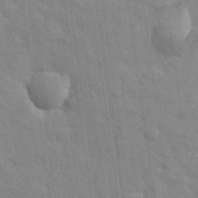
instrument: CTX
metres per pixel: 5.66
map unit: eHh
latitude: 29.0836
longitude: -74.8380
